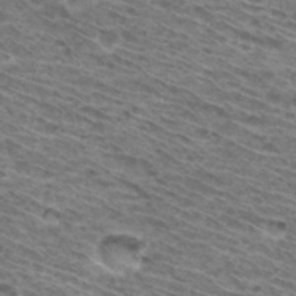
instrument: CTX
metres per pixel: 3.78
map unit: Hto
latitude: 31.6316
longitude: -46.4223
